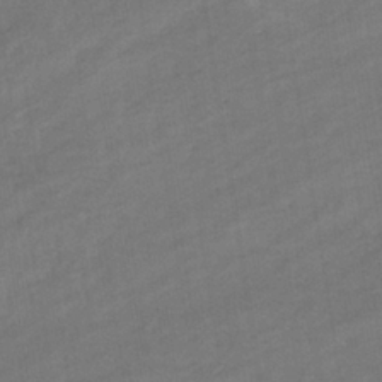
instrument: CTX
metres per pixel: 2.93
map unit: eHb
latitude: -36.3306
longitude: 78.0283
